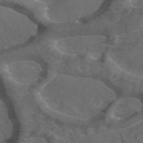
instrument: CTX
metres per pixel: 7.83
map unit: ANa
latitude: 44.2522
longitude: 26.8596
